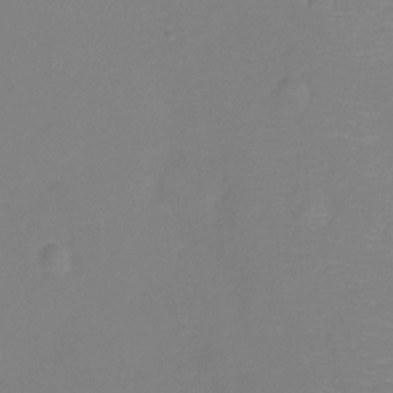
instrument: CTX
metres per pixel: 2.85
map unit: Hto
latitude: -11.6533
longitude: -39.9339
